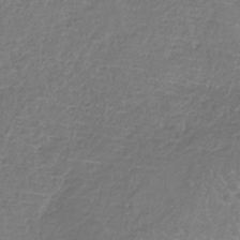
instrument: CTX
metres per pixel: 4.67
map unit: HNb
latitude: -34.5007
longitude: 56.0283
